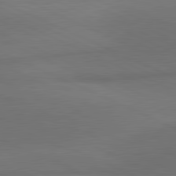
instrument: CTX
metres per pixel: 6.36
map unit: lApd
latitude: 81.4048
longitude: 138.6519
